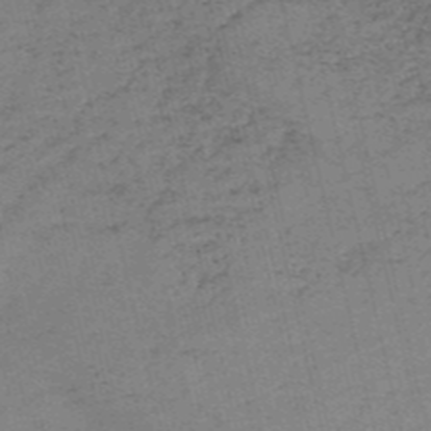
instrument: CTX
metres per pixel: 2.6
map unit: eHh
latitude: -54.2740
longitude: -89.4427
